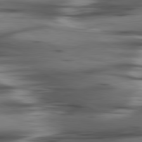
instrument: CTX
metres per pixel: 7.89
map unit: lApd
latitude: 80.1956
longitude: -121.1026
